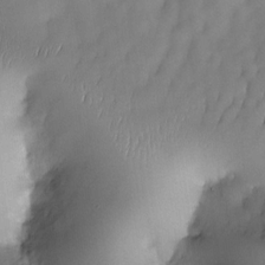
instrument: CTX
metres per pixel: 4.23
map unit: eHh
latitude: -22.8030
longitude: 15.8990
